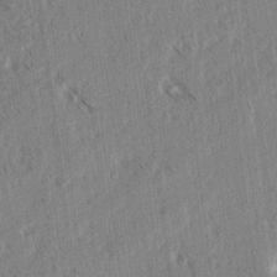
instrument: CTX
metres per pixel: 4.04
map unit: lAvf
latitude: -3.8044
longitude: -113.8961
